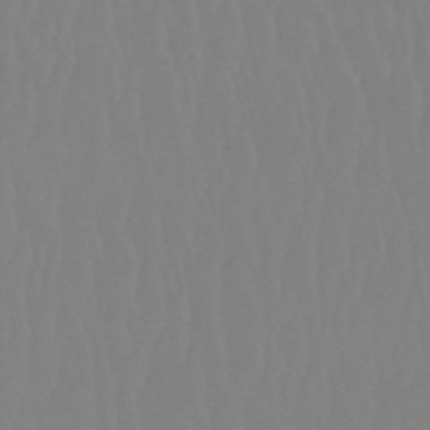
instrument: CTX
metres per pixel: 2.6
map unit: eHb
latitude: -50.6329
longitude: 74.0850
